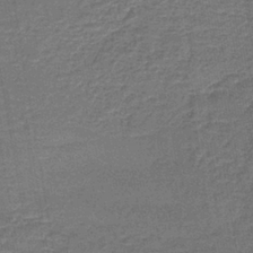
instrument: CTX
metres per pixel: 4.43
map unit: lHb
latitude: -39.9556
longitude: 60.3684
